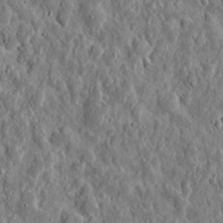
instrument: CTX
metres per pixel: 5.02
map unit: eHh
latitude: 10.3278
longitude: -73.5560
